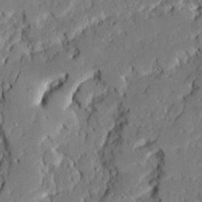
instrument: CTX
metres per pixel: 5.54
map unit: Ave
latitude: 22.3467
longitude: -130.0633
